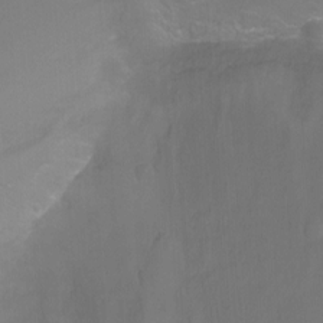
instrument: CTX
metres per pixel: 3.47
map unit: Ht
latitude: -6.9541
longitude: -28.2900
